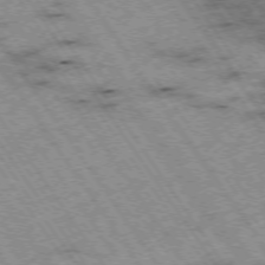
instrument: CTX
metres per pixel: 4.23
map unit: Hpe
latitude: -74.5574
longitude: 3.5210
